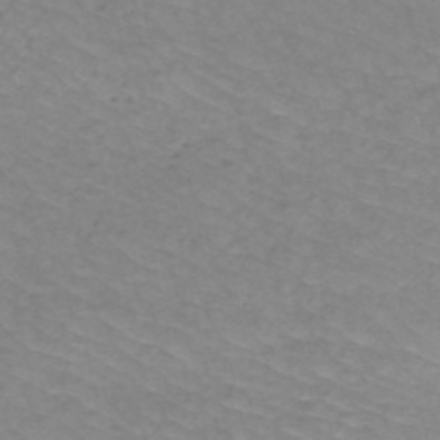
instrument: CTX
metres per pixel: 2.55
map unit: HNb
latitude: -50.1228
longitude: -54.0633
